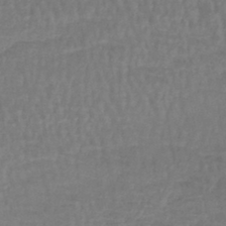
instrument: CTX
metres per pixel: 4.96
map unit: lHb
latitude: -44.1795
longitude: 74.6708
